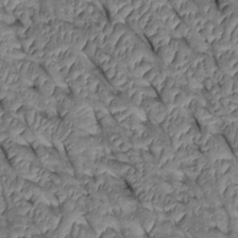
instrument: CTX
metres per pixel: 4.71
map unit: Htu
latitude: 0.8380
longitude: 148.0094
